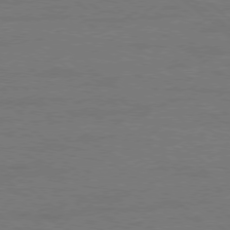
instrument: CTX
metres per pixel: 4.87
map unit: Ap
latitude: -78.9919
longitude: -54.9514
